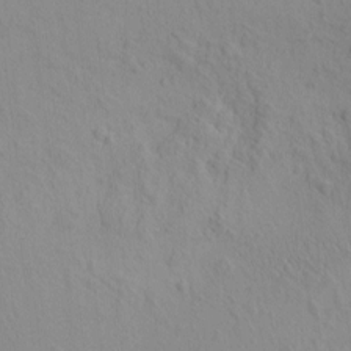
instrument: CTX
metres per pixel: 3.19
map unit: eHh
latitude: -1.4644
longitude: 18.7841
